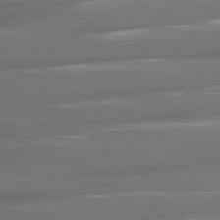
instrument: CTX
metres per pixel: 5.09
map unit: lApd
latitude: 81.0458
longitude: -140.3278
